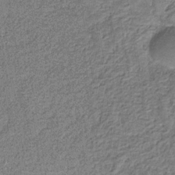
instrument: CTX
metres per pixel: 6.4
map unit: eHb
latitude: -31.9745
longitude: 73.0297
